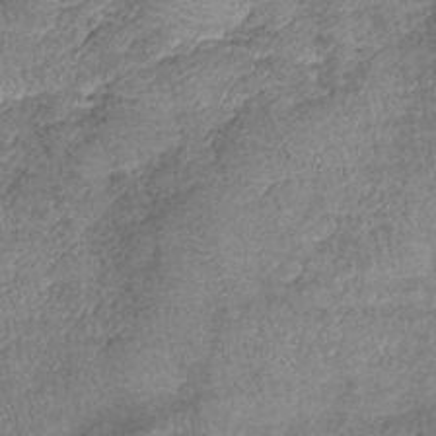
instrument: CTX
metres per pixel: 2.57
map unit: eHb
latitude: -39.6344
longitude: 76.2550
